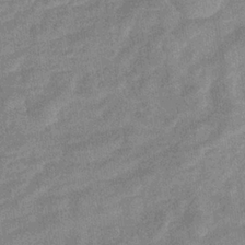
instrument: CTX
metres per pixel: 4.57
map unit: eHb
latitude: -33.8612
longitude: 72.9164
